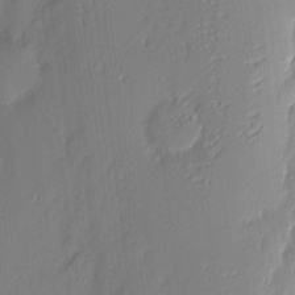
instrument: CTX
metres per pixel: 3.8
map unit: eHh
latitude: 3.9528
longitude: -76.5168
